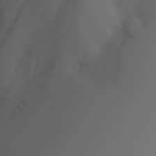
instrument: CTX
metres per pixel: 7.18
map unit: Nhu
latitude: -5.6722
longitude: -90.2900
